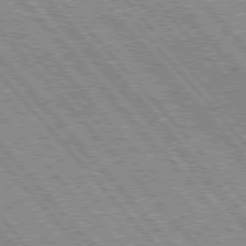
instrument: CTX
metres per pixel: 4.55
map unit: Hpe
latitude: 75.8961
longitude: -126.1956
